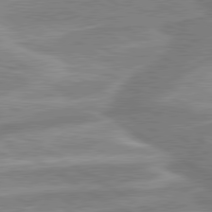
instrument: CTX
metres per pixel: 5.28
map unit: lApd
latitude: 80.1389
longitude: -177.4048
